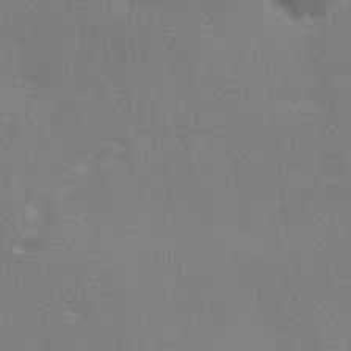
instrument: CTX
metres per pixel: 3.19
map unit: Ave
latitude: 0.3656
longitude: -111.9906
